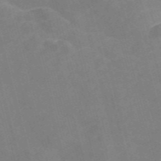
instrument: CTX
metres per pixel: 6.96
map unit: Nve
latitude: -57.8044
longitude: 55.1620
